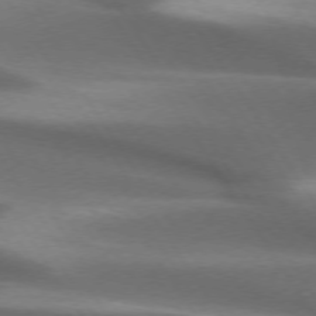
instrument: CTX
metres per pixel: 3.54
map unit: lApd
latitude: 73.4994
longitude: -52.5546
